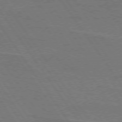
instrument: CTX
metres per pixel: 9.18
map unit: lApd
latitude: 74.8002
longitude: -56.4789
